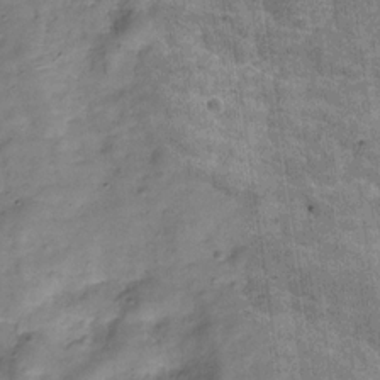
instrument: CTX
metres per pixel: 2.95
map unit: Hve
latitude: -30.0850
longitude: 93.2943
